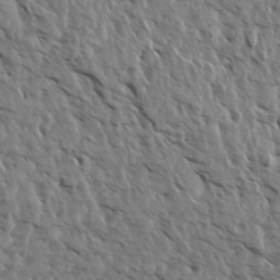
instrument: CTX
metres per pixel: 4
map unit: Aa
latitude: 14.1389
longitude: -141.7638
